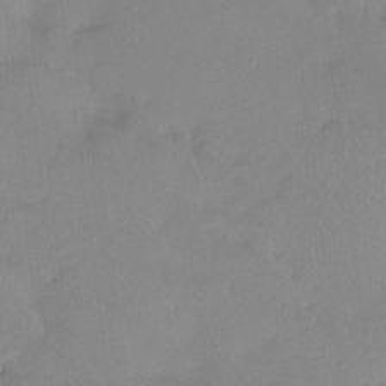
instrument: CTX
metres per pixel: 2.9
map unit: Htu
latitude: -13.6533
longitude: -45.6883
